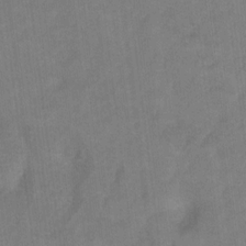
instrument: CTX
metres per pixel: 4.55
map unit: Hto
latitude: 8.3090
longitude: -35.8394
